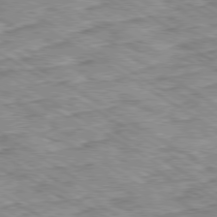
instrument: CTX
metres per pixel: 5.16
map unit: Ap
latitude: -80.0661
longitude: -49.3860
